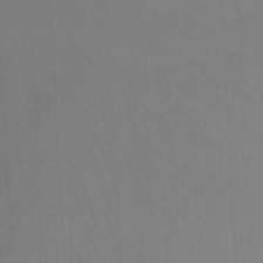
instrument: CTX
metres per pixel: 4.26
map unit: Ht
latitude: -8.6140
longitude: -37.2348
